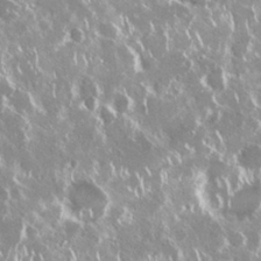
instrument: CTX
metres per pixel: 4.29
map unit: Nhu
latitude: 29.1970
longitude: -60.9702
